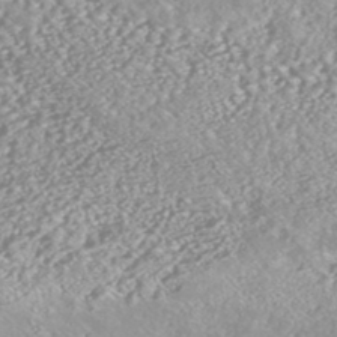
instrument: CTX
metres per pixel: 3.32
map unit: HNhu
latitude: -47.1431
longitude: 97.4455
